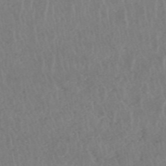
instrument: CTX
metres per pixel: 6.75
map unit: HNhu
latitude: -48.0283
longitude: 30.6896
